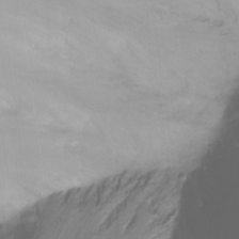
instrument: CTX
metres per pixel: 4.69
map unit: Nhu
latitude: -12.8030
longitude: -61.1214
